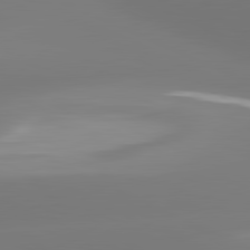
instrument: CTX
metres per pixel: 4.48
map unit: lApd
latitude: 81.5749
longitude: -165.2915
